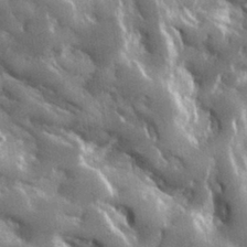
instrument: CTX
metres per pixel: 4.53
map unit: lHvf
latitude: 31.6505
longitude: -92.5923
